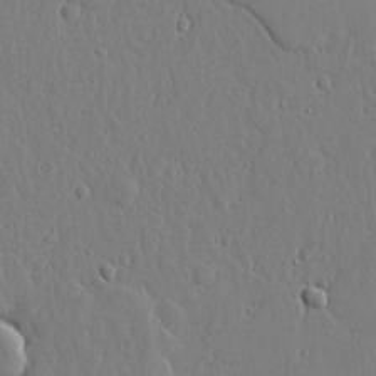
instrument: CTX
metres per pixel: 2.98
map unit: lHvf
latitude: 18.2144
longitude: -114.4412
